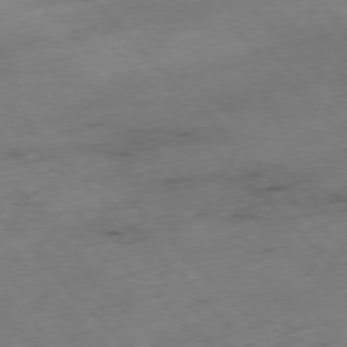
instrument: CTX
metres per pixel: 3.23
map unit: Hpe
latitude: -76.9542
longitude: -17.2348
